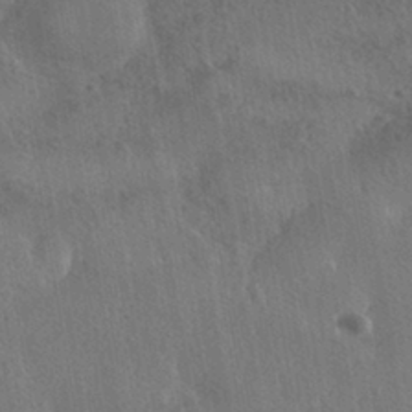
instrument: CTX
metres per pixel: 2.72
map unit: HNhu
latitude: -40.9164
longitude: 98.6707
